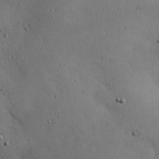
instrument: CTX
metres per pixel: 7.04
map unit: eHh
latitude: 24.6301
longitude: -72.5168
